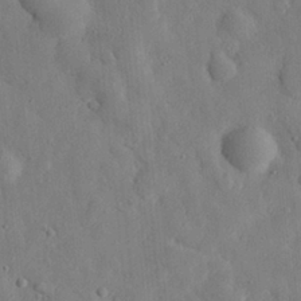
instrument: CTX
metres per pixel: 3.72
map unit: eHh
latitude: 27.5938
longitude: -77.6127
